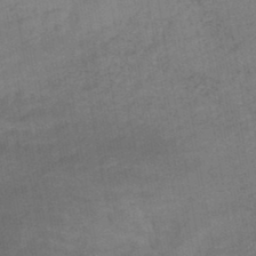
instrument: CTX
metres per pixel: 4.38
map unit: lHb
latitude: -45.0109
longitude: 64.7652
